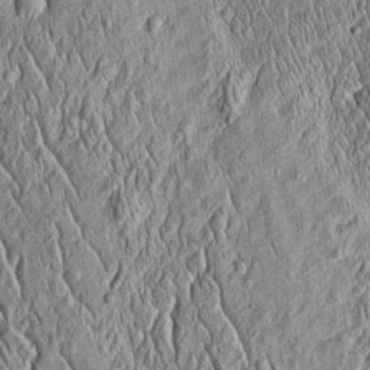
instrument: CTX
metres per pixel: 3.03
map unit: Htu
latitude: -4.4440
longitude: 157.8611
